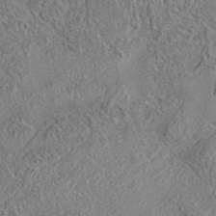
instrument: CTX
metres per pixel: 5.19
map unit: eAb
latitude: 35.7449
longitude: 112.3117
